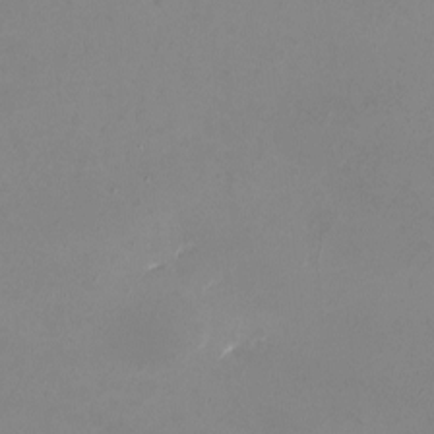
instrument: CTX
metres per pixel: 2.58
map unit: eHh
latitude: -5.1053
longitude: -78.4790
